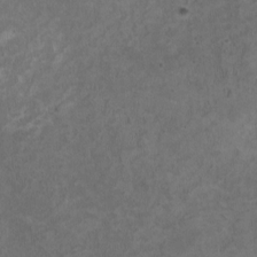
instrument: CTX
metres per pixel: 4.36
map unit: HNhu
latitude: 2.6679
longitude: -4.3089
